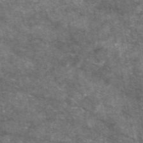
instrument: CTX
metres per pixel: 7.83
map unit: eAb
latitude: 47.4994
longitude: 121.8800
